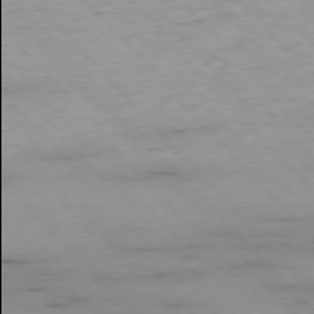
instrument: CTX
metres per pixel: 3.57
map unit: Ap
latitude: -76.5763
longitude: -89.9906
